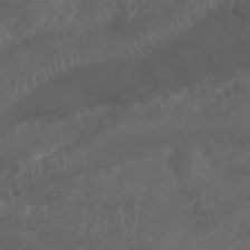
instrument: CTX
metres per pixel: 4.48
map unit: Nhu
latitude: 25.9717
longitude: -62.5357
